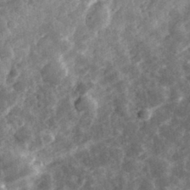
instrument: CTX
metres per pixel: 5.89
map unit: eHh
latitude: 32.8380
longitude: -79.2537
